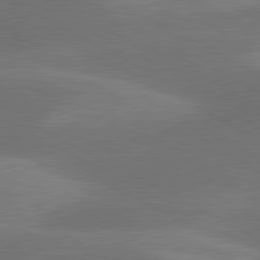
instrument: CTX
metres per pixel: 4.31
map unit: lApd
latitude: 81.0269
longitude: 125.2187
